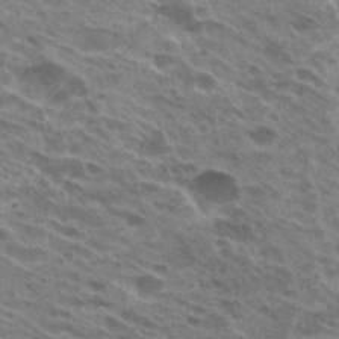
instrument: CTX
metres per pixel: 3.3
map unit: Hto
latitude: 25.1403
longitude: -40.3656
